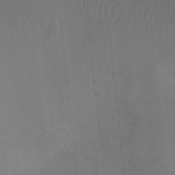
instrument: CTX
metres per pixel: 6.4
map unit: Ht
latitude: -4.5573
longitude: -17.2915
